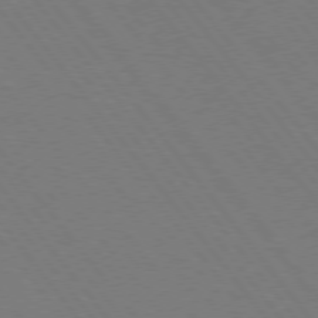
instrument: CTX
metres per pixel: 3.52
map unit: Hpe
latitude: 75.2726
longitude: -138.0255
